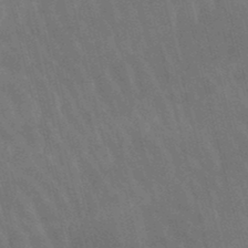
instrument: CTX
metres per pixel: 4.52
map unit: lHb
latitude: -47.9745
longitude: 76.3495
